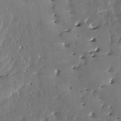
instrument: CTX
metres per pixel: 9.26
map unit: HNhu
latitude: 3.6127
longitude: 8.3684
